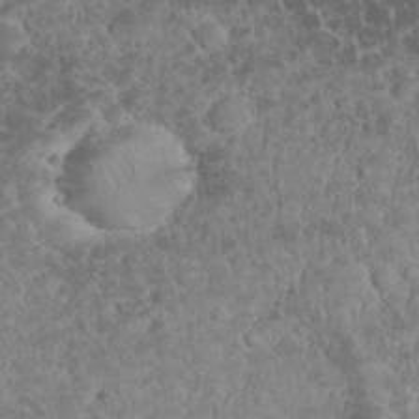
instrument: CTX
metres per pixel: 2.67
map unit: eHh
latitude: 33.1025
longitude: -64.3278
